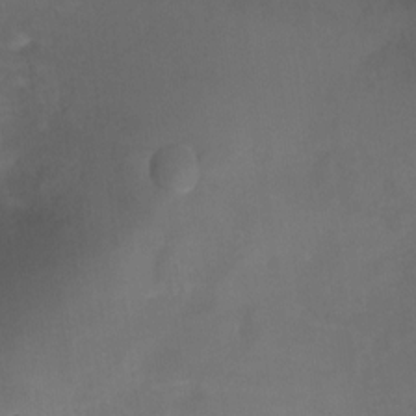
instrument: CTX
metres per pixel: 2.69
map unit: Nhu
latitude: -23.3510
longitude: -71.2915
